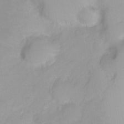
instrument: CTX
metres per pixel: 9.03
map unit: Ht
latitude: -6.5573
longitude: -30.3657
